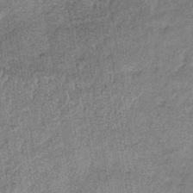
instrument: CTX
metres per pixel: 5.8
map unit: lHb
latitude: -35.9556
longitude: 64.6141
